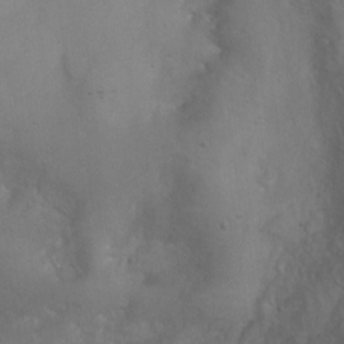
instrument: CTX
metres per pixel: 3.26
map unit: Ht
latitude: 1.7449
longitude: -36.0255
